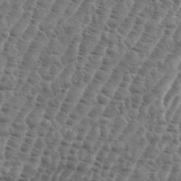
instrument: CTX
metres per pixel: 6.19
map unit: eHh
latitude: 36.8947
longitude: -136.4601
